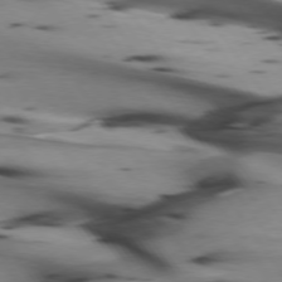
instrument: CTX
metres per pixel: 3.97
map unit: lApd
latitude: 74.7435
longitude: -64.4412
